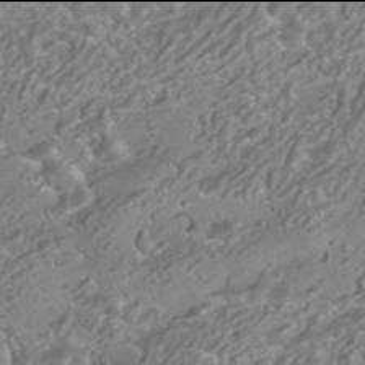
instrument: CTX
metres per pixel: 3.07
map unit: HNhu
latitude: -42.0094
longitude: 102.8975
